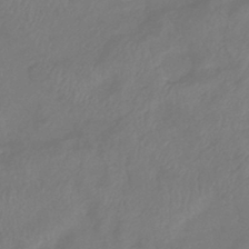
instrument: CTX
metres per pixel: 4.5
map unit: eHb
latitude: -38.8408
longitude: 76.7085
